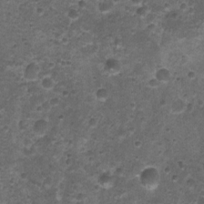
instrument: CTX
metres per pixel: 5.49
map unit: Nhu
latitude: 2.8947
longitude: -15.8962
